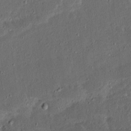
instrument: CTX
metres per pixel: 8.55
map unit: Ave
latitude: 14.9514
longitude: -138.6679
